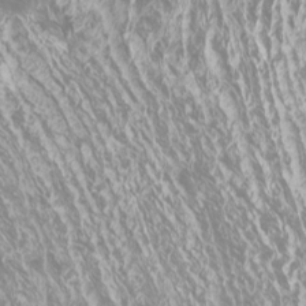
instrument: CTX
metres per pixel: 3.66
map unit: Htu
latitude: -11.5210
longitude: -72.5168
